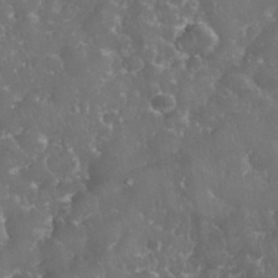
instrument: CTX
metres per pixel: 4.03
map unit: eHh
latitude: 34.0633
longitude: -63.4049
